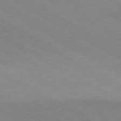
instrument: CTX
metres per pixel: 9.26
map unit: lApd
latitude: 80.7246
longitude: 150.7274
